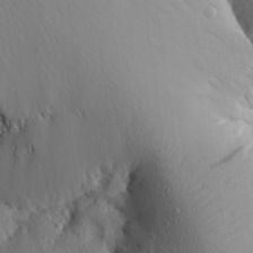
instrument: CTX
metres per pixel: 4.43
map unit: Aa
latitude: 27.7261
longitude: -144.7246
